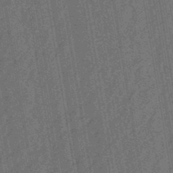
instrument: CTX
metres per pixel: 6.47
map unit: eHb
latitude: -46.2550
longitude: 85.4076
